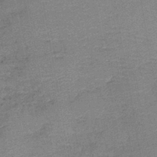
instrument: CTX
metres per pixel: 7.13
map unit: lHb
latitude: -42.2361
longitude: 80.0283
